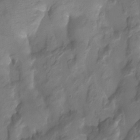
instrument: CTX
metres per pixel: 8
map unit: Htu
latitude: -14.0094
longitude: -45.0080
